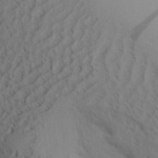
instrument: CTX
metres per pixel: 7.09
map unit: Aa
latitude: 31.1215
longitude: -140.4412
